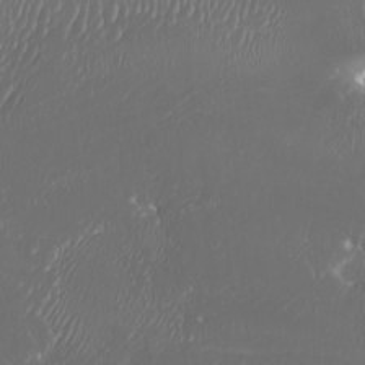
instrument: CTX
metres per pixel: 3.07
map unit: Htu
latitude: -7.4076
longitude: -71.0269
